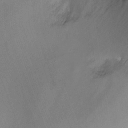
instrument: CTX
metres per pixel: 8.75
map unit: Nhu
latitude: -12.8219
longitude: -66.3278
